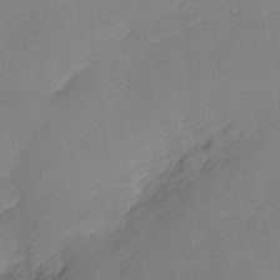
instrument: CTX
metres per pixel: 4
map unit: Nhu
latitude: 1.9717
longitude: -75.4804
